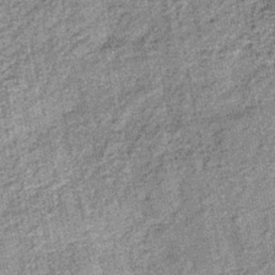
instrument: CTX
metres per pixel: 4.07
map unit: lHb
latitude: -38.7274
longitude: 64.8030
